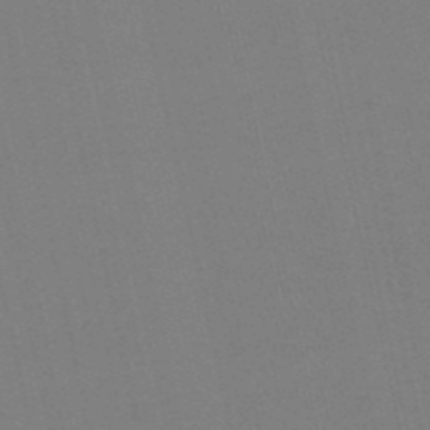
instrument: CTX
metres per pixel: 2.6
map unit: eHb
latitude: -50.0850
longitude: 73.3698
